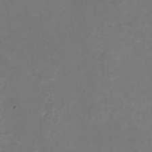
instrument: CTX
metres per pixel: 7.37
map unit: HNhu
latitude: -1.3510
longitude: -4.6679
